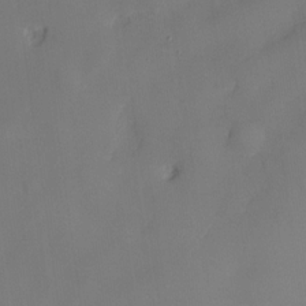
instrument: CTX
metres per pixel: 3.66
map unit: eHh
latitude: -23.8423
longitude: 15.9178
